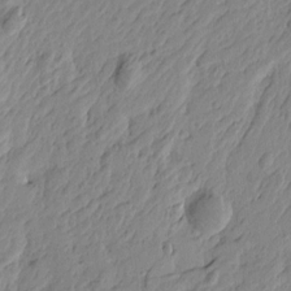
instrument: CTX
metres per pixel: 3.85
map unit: Htu
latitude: -4.5951
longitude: -179.9150
